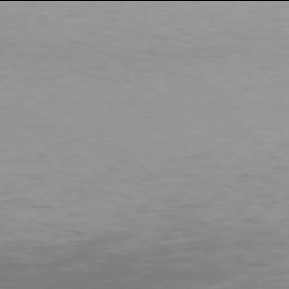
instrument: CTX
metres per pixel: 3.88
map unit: Hpe
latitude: 77.9906
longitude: -167.4237
